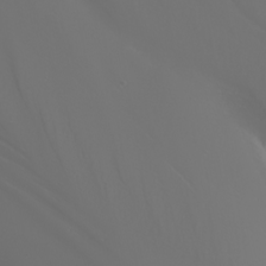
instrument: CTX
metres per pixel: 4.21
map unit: Nhu
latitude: -4.2172
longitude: -89.3860
